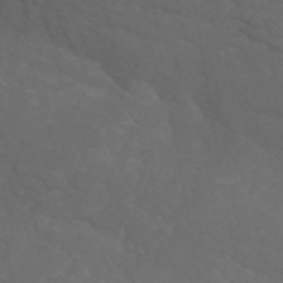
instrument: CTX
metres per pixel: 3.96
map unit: ANa
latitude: 40.9891
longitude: 53.5588
